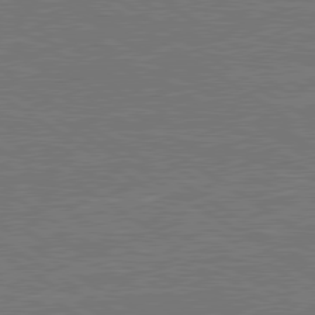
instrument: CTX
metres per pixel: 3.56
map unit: lApd
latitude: 79.7261
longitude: 165.7289
